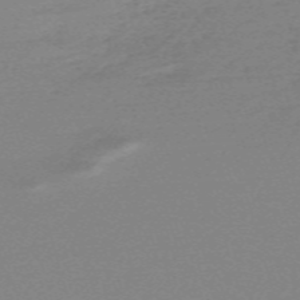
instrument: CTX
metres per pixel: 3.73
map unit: eHh
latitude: -61.2376
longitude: 52.0850
